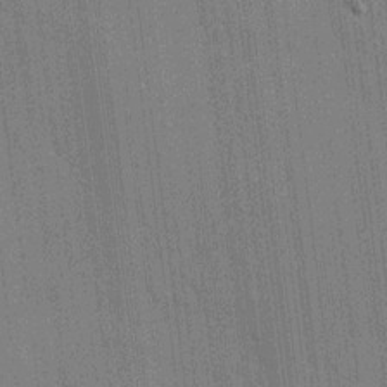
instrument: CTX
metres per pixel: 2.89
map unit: HNhu
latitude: 14.6680
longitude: 13.0675
